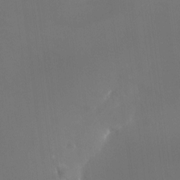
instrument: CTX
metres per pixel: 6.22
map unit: HNhu
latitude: 6.9892
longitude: 8.8786
